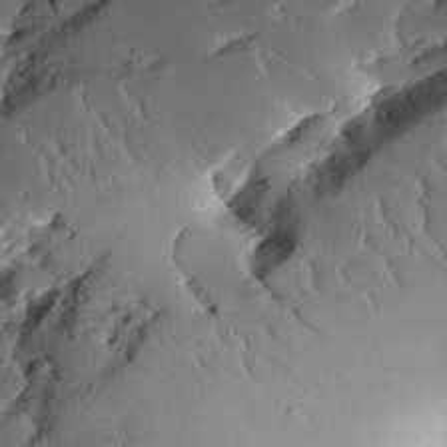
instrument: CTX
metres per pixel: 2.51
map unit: Aa
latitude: 11.9906
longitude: -126.3090
